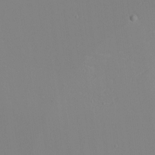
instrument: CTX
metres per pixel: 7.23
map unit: eHh
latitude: -4.1794
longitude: -83.1592
